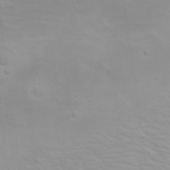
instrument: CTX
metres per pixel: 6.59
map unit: HNhu
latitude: 6.6490
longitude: 14.0661
